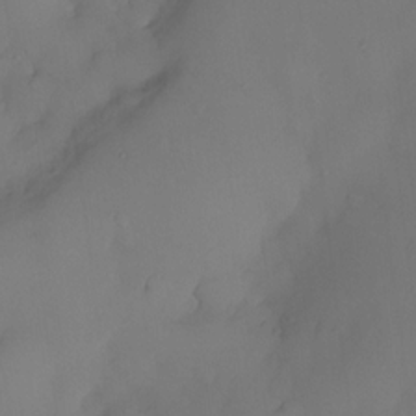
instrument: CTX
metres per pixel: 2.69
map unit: eHh
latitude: -23.6155
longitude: 15.7289
